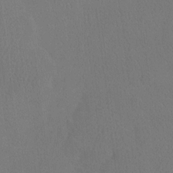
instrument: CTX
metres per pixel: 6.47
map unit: Ht
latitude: -7.9178
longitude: -34.0633
